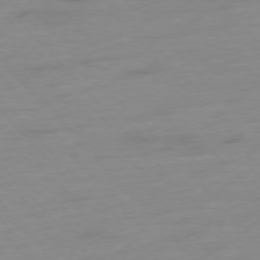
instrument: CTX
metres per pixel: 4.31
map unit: Hpe
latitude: -76.7841
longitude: -14.6869
